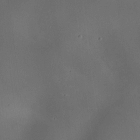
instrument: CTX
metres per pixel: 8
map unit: HNhu
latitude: 8.5168
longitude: 8.8408
